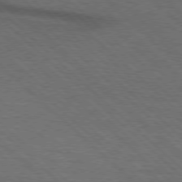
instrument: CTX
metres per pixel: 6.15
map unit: lApd
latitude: 75.7261
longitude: -84.4601
